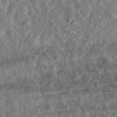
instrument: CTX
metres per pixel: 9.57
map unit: eHh
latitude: 35.0080
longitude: -78.6113
